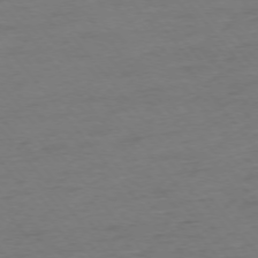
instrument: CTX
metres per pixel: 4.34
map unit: Ap
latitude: -75.7478
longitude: -83.0458
